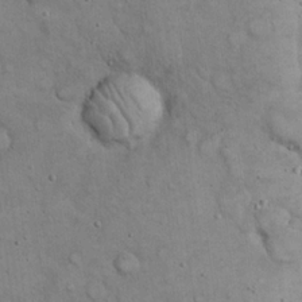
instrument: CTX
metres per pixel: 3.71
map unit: eHh
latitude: 20.0444
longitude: -60.4601
